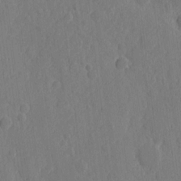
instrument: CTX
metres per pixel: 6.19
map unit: eHh
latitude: 6.8191
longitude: -73.1215
